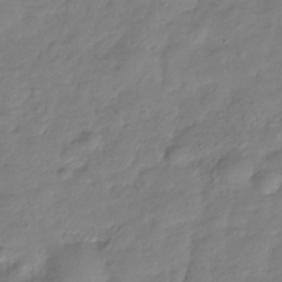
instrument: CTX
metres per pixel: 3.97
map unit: Hve
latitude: -32.3873
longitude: 91.2565
